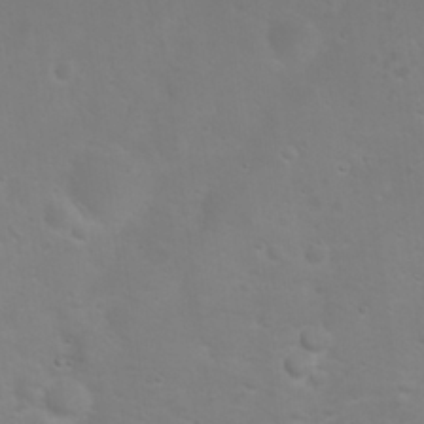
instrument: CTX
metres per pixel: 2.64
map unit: Nhu
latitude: 23.7450
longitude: -62.3468
